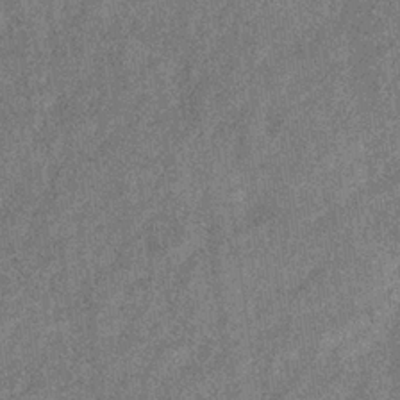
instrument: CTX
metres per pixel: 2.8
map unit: eHb
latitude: -33.8234
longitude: 77.9367
